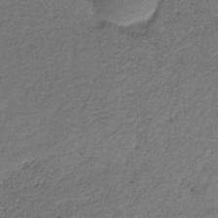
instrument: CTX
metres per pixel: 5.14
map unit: HNb
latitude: -31.6533
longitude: 60.3117
